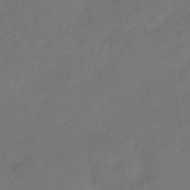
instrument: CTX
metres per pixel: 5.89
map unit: lHb
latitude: -31.6155
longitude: 64.0283
